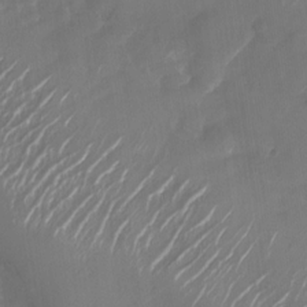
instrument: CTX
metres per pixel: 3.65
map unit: Nhu
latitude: -28.1039
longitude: -74.4034
